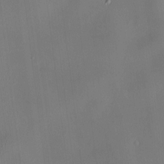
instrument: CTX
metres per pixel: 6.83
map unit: HNhu
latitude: 9.6505
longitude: 10.1606
